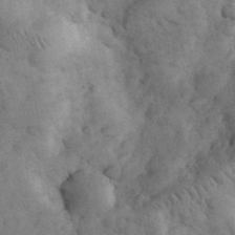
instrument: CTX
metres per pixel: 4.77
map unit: eHh
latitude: 32.8380
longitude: -68.6113
